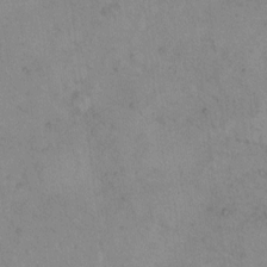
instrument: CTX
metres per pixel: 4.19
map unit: eHh
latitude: 9.8017
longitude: -62.3845
